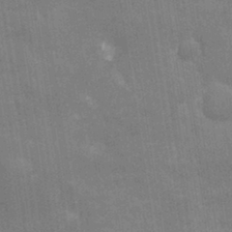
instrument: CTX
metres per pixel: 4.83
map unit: Nhu
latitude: -11.6533
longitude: -22.2900
